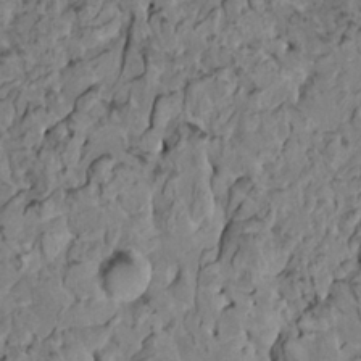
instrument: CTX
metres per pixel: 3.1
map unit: HNhu
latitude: 6.3089
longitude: -0.3278
